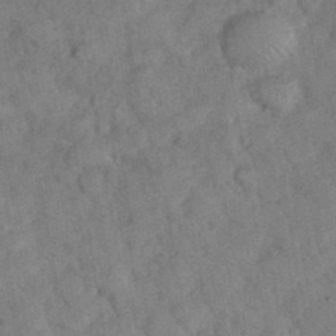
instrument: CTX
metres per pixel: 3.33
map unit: eHh
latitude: 37.1403
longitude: -67.6505
